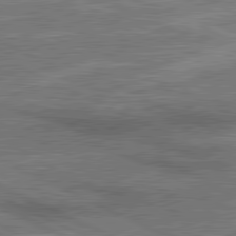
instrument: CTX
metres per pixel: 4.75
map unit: lApd
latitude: 80.9892
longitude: 140.3117
